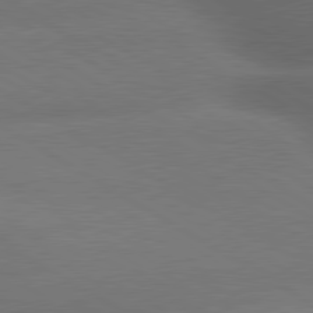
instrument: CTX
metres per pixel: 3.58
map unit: lApd
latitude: 79.8961
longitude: -155.5938
